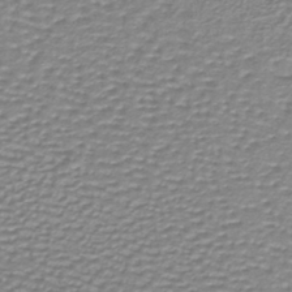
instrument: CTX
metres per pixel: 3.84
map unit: lHb
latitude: -40.1039
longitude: 61.4265
